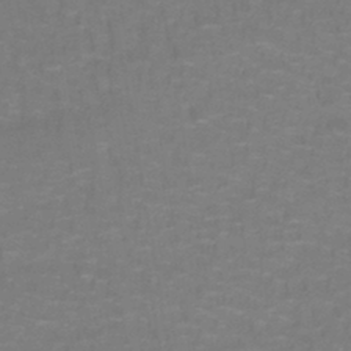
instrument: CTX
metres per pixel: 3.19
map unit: lHb
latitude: -42.3873
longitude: 56.6896
